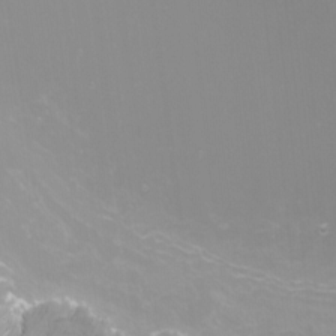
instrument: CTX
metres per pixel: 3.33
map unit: Nhu
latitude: -7.4643
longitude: -75.7072
